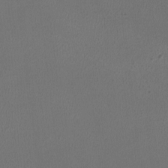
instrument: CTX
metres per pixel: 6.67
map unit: HNhu
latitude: -3.1431
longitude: -2.9136
